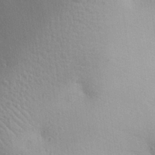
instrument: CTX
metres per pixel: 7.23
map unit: Aa
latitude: 29.1403
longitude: -144.7813
